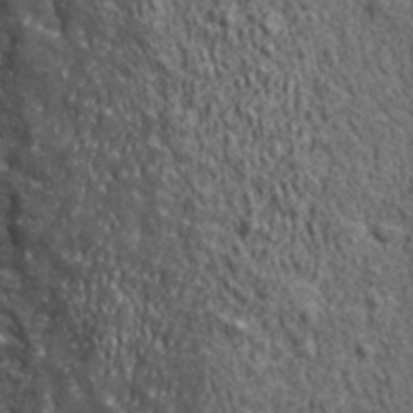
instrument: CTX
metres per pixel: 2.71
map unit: lHvf
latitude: 40.4601
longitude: -87.0080
